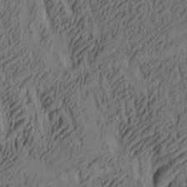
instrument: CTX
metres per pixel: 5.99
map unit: lAa
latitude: 4.9136
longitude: -115.4237
